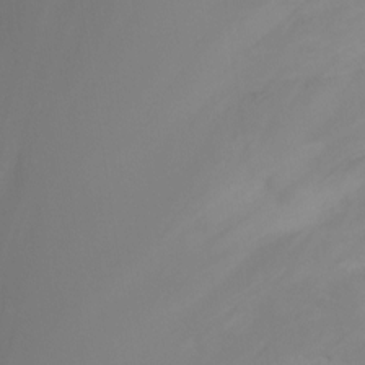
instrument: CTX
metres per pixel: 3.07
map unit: Nhu
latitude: -14.6519
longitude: -55.4426
